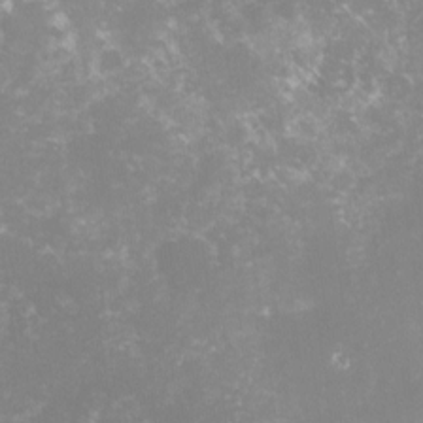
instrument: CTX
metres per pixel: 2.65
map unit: lHvf
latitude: -15.7289
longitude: -100.4601
